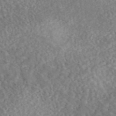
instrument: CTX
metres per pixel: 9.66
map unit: eAb
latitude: 44.8380
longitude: 124.3117
